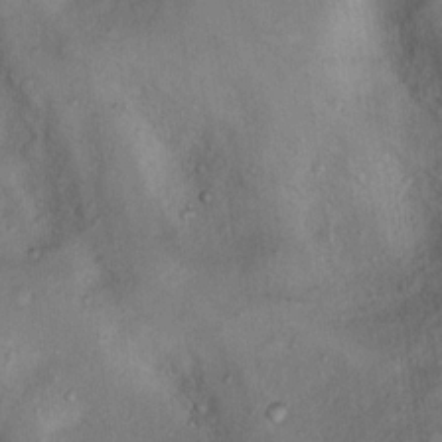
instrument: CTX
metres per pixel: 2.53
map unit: Nhu
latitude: 12.4790
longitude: -27.3104
